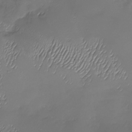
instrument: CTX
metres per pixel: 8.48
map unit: Nhu
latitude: -27.6910
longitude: -59.5371
